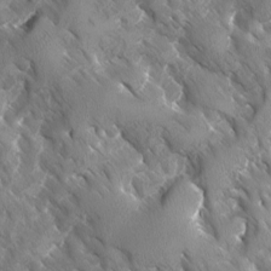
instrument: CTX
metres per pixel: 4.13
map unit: Ave
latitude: -10.9353
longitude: -118.8191
